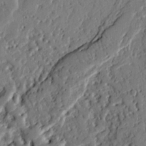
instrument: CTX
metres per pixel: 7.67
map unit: Ht
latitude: 9.5749
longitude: -78.1956
